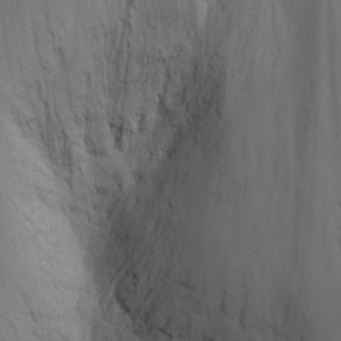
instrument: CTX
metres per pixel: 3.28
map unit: Nhu
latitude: -8.4251
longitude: -66.3089
